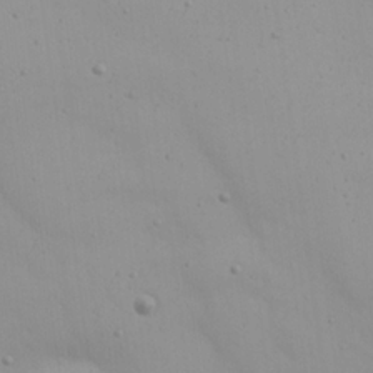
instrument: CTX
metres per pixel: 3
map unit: Nhu
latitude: 22.1011
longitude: -69.4427
